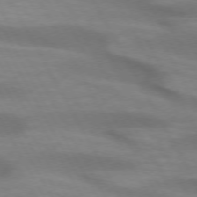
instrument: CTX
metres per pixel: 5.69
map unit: lApd
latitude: 72.7436
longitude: -50.9702
